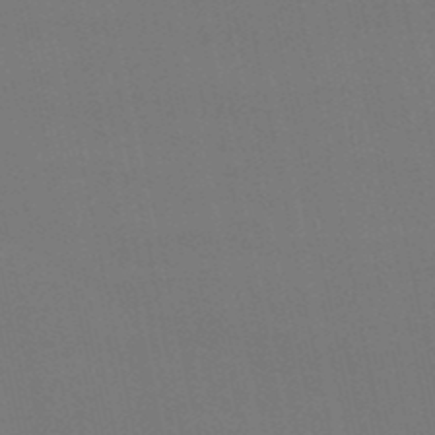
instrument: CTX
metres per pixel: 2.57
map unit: eHb
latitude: -50.5952
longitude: 71.0487
